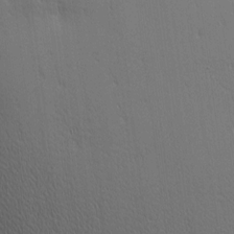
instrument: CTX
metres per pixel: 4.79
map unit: Ave
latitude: 10.9703
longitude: -107.7639
